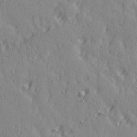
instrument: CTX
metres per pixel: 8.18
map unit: Ave
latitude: 15.1970
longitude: -105.5938
